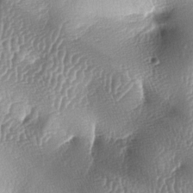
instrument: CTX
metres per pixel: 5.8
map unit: lAa
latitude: -6.4629
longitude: -127.4427
